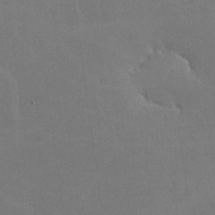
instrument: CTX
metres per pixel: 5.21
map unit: lHvf
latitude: -10.0661
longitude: -102.3467
